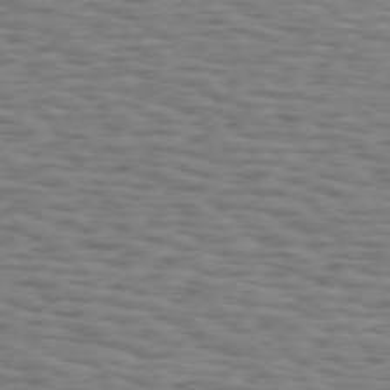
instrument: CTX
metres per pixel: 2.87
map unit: Hpe
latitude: 73.5372
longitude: -132.5357
